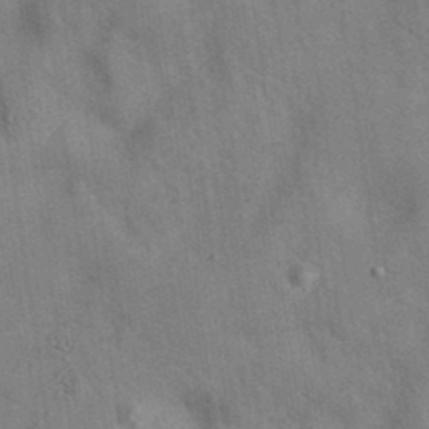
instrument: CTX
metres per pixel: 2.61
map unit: eAb
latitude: 34.9702
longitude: 110.0472
